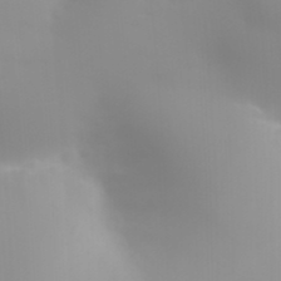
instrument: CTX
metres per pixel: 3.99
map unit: HNhu
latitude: 6.9514
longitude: 13.8800
